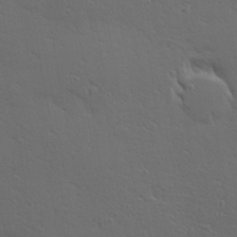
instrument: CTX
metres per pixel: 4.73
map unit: Hve
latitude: 24.6112
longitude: -97.8772
